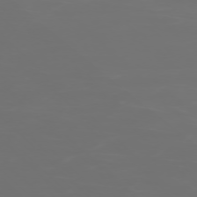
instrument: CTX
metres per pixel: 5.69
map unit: Ap
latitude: -76.3684
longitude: -82.1011
